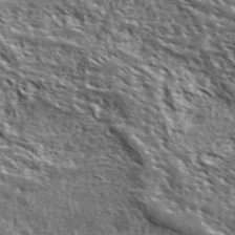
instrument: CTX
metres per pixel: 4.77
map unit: ANa
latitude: 41.1592
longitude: -86.8380
